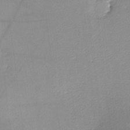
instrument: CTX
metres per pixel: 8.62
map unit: lHvf
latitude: -12.7463
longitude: -102.4223
